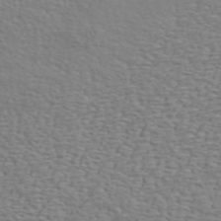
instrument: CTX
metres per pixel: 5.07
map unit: ANa
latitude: 45.8961
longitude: -84.2145
